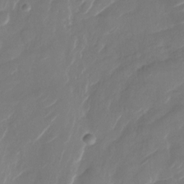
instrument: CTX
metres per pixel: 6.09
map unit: Nhu
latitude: -29.4266
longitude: -71.8583
